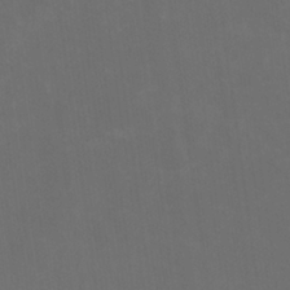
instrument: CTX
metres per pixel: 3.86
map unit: HNhu
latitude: 0.2900
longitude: -1.2726
